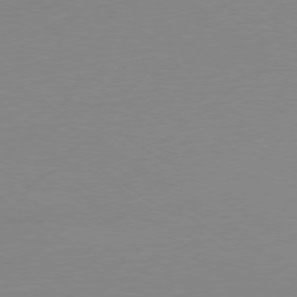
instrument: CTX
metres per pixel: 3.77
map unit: Ap
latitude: -79.2376
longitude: -97.5938
